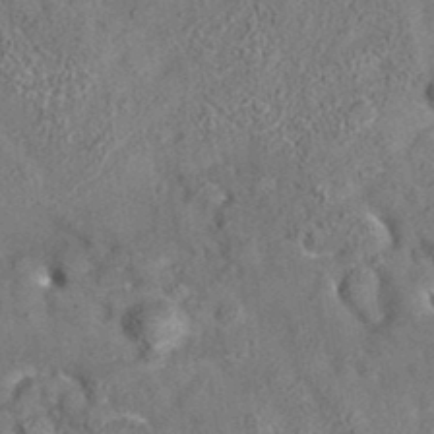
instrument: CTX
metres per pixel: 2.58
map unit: eAb
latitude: 35.2537
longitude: 112.1606
